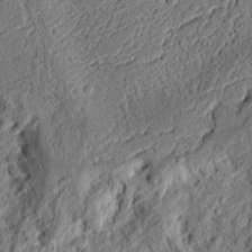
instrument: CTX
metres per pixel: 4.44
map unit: Ht
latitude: 11.5749
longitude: -75.5938
